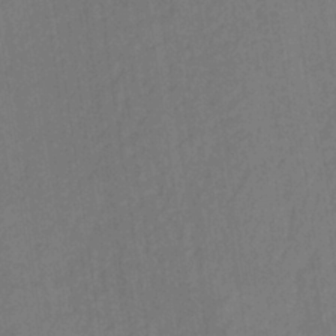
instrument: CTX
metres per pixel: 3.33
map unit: HNhu
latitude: -29.0864
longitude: 67.3887
